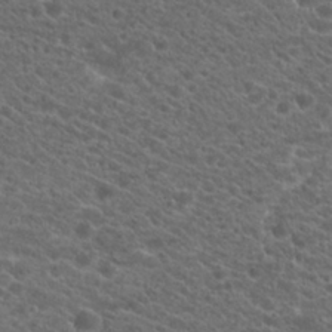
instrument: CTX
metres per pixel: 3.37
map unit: Hto
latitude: 20.8758
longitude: -38.6679
